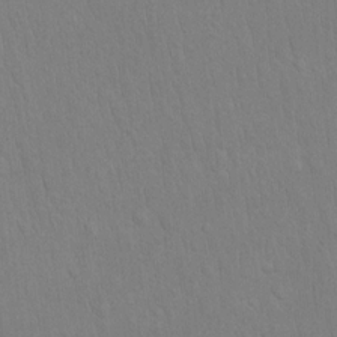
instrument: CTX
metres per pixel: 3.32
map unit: eHh
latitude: 16.1767
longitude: -72.1956
